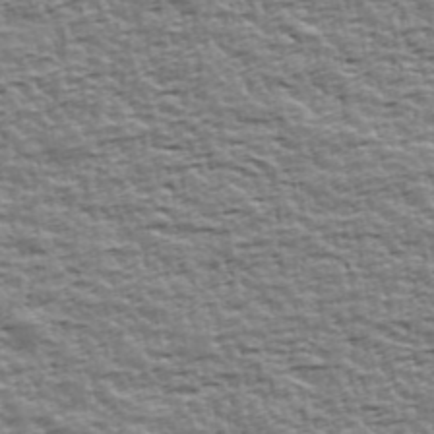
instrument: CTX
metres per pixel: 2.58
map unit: Ave
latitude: 42.6868
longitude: -112.9514
